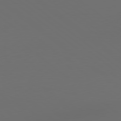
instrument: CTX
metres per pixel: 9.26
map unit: lApd
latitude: 79.1970
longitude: -172.6490
